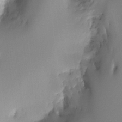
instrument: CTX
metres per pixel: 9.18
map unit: Ht
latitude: -16.4629
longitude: -48.7624
